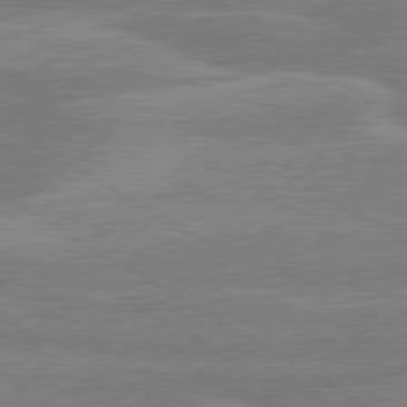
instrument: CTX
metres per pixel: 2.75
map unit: lApd
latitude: 79.6883
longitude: -133.8205
